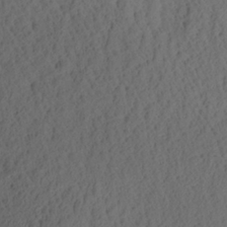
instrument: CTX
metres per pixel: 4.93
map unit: Aa
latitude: 26.4601
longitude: -135.3859
